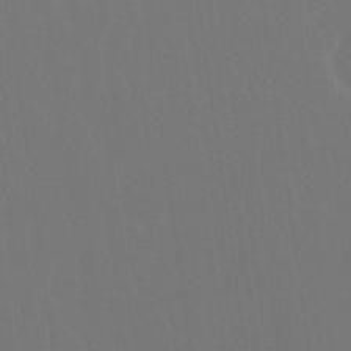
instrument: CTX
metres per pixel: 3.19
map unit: Nhu
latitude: 24.2900
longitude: -63.2159
